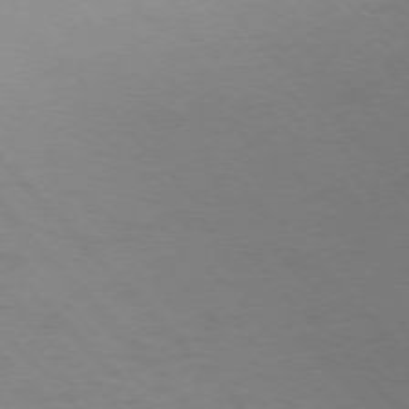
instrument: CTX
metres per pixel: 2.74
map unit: Ap
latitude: -76.7274
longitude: -61.0269
